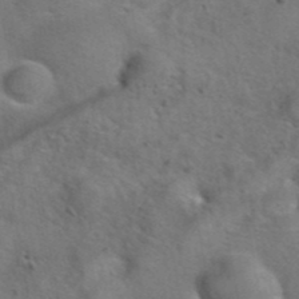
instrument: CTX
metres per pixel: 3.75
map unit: eAb
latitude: 41.9528
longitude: 104.4062
